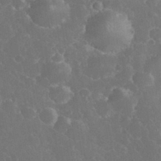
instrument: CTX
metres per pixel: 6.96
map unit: eHh
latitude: 34.0444
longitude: -63.7639
